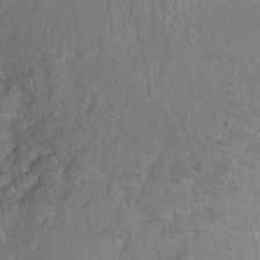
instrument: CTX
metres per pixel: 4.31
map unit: Ht
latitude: -6.7652
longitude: -37.5560
